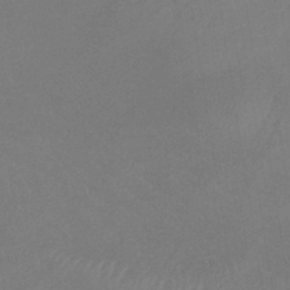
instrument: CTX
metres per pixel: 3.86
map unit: lHb
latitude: -34.3495
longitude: 67.4832
